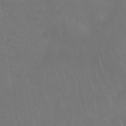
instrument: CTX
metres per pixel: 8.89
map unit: Nhu
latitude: 28.4790
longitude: -64.1767
